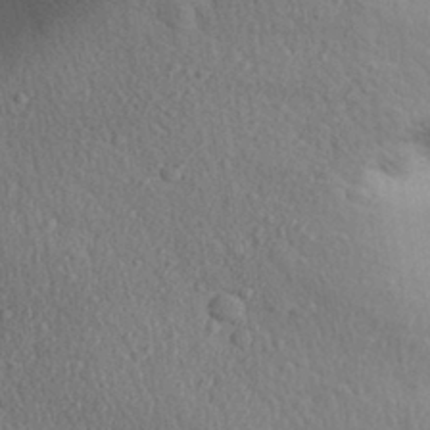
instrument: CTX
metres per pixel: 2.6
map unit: Aa
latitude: 31.6505
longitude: -145.2915
